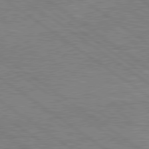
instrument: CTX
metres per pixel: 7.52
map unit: lApd
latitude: 79.5560
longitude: 166.5007
